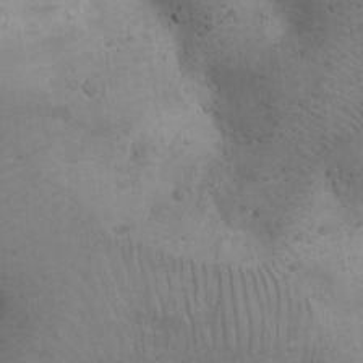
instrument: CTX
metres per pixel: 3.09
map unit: Hto
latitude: 13.5938
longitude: -55.9150
